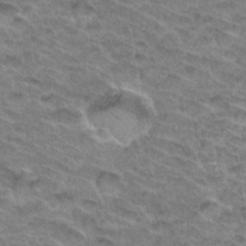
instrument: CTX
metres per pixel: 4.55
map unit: Hto
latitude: 33.8772
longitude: -47.3104
